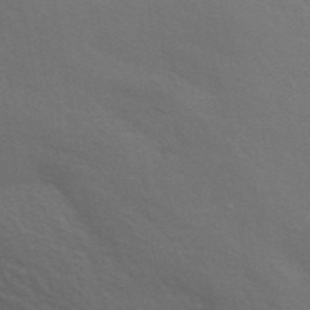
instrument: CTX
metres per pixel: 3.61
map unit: ANa
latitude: 45.2348
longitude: 26.2928
